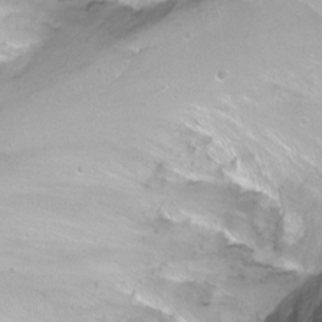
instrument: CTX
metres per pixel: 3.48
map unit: Nhu
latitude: -6.1983
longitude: -48.5924
